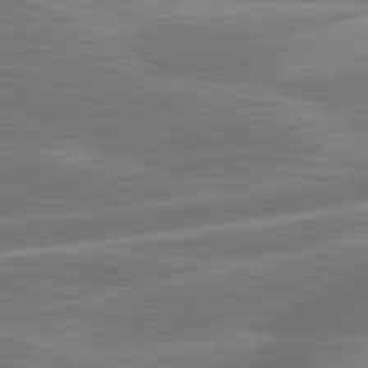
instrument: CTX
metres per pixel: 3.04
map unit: lApd
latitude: 81.0836
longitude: -167.9339
